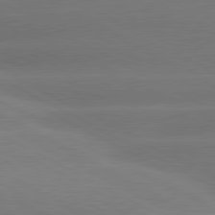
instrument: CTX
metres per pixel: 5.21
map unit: lApd
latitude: 80.6679
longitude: -150.9702
